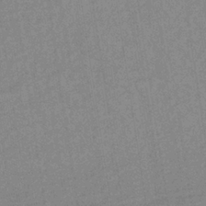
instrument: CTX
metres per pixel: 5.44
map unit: lHb
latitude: -34.8786
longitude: 70.8786
